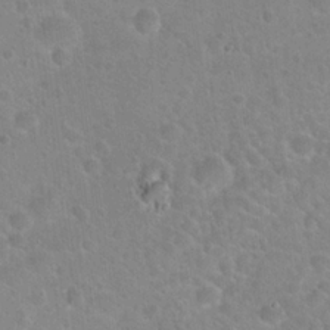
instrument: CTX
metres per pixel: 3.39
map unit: Hto
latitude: 22.6301
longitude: -50.9702
